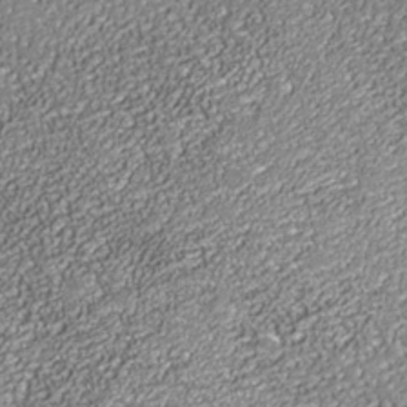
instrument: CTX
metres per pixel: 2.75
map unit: Nhe
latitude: -37.6721
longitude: -88.8380
